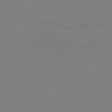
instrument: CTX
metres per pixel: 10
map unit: lHb
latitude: -46.1794
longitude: 67.3887
